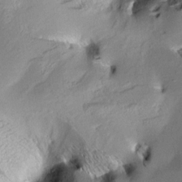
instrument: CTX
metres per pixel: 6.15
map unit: Aa
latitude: 8.9703
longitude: -142.4034
